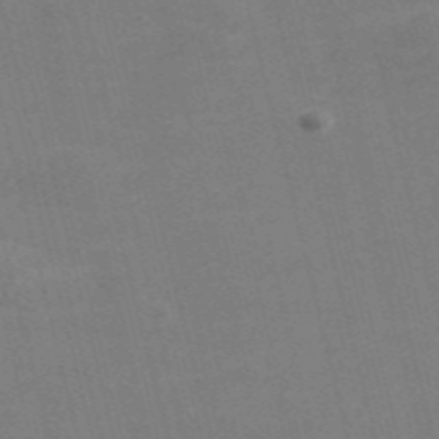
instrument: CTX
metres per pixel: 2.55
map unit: Nve
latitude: -57.5777
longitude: 54.6708
